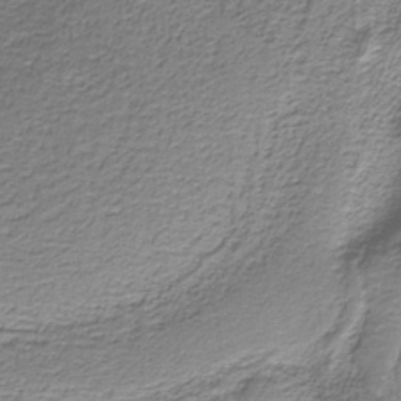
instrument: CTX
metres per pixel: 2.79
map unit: eAb
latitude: -38.4440
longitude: 53.1053
